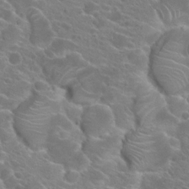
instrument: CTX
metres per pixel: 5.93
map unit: Hto
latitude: 22.8002
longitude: -39.2537
